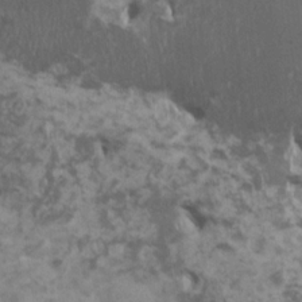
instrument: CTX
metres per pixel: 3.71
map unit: HNhu
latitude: 1.5749
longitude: 2.8408
